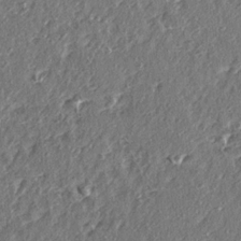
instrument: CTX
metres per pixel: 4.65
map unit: Ave
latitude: 15.8395
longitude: -104.2145
